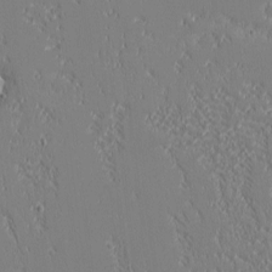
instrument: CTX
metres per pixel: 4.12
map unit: eHh
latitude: -3.0108
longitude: -83.8961
